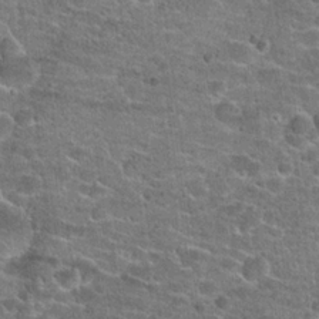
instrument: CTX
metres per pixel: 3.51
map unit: Hto
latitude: 21.0837
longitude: -43.8961
